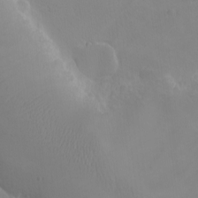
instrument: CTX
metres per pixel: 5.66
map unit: eHh
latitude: -9.7100
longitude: -67.4426
